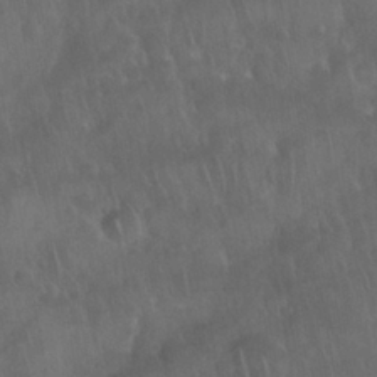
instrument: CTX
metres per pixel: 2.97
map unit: Nhu
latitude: 28.3656
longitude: -65.1781
